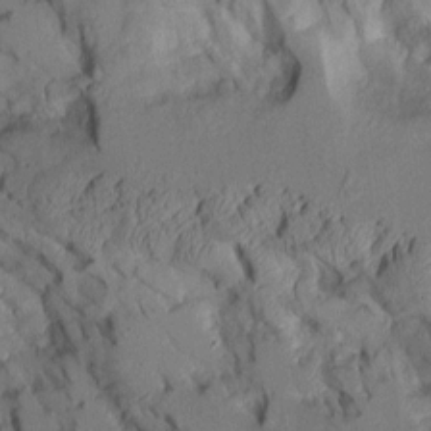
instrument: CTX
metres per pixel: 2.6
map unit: Aa
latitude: 8.6869
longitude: -127.6505
